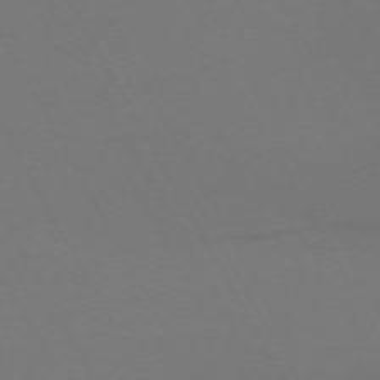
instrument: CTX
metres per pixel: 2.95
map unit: Hpe
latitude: -72.6518
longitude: 9.8800
